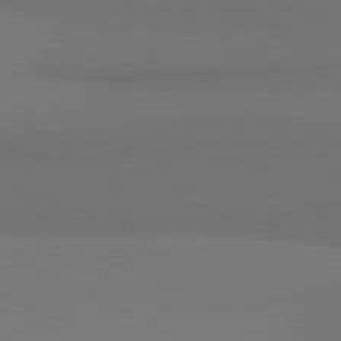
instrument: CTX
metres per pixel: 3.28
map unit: lApd
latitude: 81.8772
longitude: 158.7085
